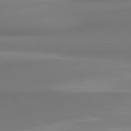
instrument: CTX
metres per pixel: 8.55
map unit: lApd
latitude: 80.3467
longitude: 174.1983
